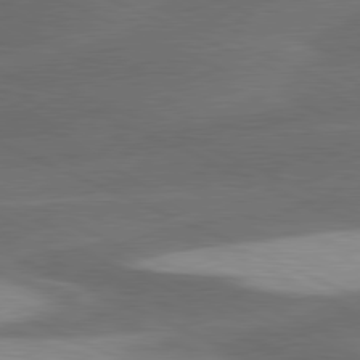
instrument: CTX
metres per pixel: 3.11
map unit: lApd
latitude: 80.2522
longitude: -83.6882
